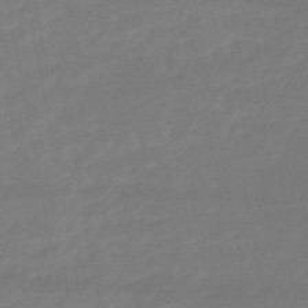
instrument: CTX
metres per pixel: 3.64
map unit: HNb
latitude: -51.1242
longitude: -39.2537
